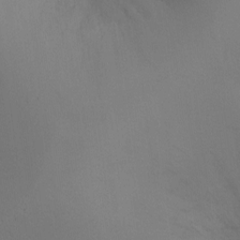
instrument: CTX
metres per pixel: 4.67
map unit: Ht
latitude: -5.2376
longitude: -25.9339
